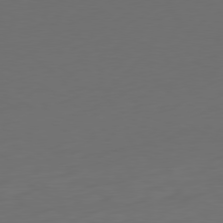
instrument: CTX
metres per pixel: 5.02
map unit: Ap
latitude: -79.6910
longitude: -64.8758
